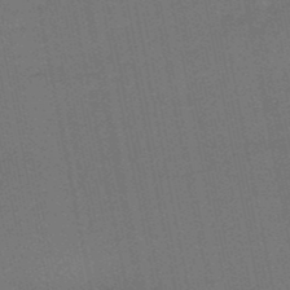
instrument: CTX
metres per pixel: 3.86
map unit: eHb
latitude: -49.8612
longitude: 78.1794
